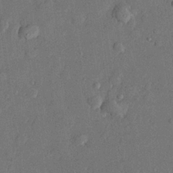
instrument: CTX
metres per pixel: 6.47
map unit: lHvf
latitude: 22.1389
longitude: 144.5952
